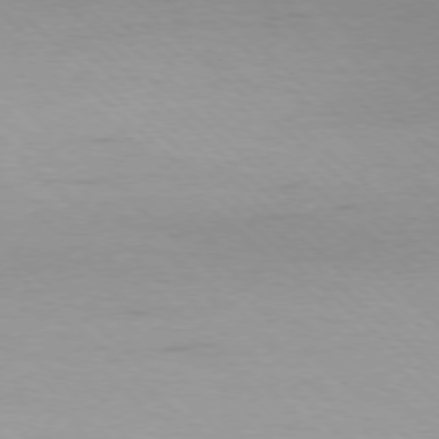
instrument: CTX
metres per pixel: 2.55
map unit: Ap
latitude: -77.4832
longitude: -91.3104
